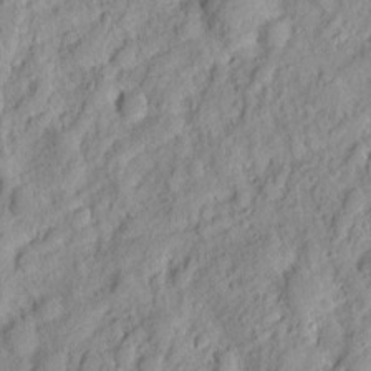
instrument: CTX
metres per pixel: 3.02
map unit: eHh
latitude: 8.0822
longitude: -75.1781
